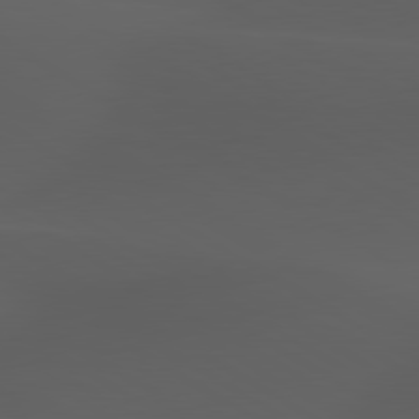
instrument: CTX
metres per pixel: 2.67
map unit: lApd
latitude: 80.1767
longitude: -88.1767
